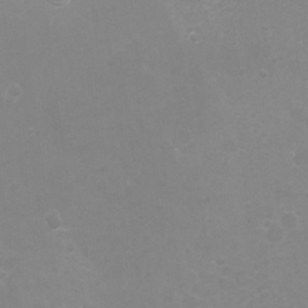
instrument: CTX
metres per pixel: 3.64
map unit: Hto
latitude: -7.1431
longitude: -38.4790
